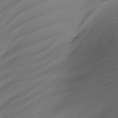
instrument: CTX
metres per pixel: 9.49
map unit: Nhu
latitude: -4.5951
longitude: -91.9717
